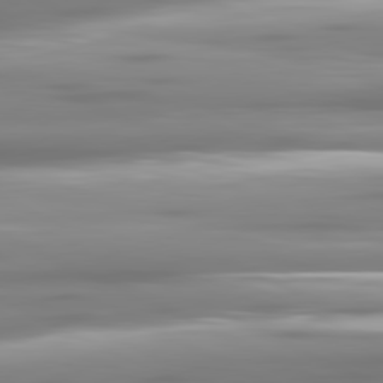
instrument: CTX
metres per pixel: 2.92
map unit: lApd
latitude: 81.1592
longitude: -139.2726
